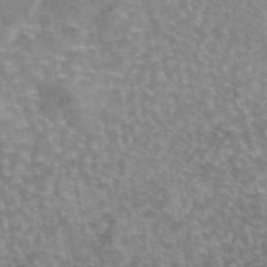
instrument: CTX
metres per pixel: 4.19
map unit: eAb
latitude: 45.1970
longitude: 105.8800
